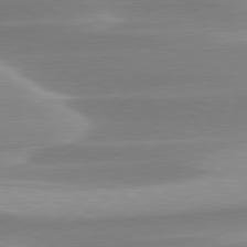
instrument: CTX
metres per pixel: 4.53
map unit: lApd
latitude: 79.5749
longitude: -114.8380
